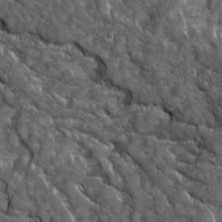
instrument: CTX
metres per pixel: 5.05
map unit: Ave
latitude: 16.0822
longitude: -132.9325
